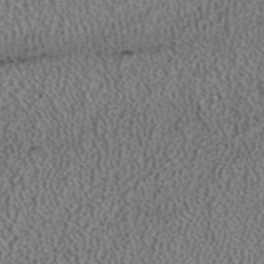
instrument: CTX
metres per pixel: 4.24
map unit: ANa
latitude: 39.7450
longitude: 24.5574
